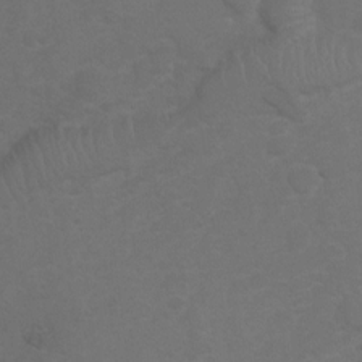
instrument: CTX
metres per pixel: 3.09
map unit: Hto
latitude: 5.6127
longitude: -30.6680
